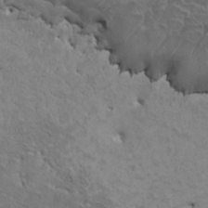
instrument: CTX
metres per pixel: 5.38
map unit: HNhu
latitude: 4.8758
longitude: 7.4832
